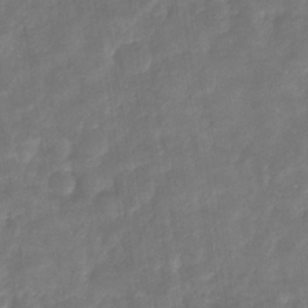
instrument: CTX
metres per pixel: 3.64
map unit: eHb
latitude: -30.3873
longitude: 71.9178
